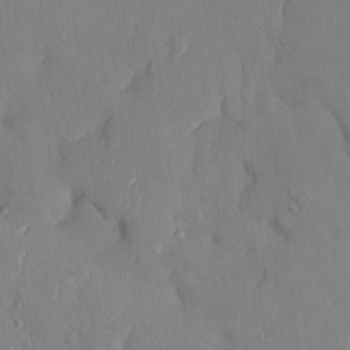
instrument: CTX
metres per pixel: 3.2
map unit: HNhu
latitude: -0.8408
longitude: -8.0633
